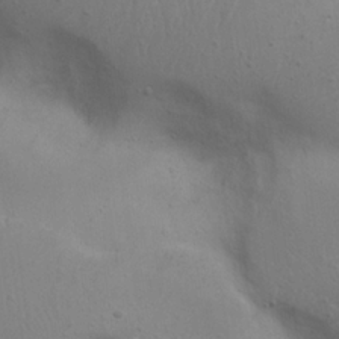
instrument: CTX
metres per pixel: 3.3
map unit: eHh
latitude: 23.1214
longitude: -69.2915
